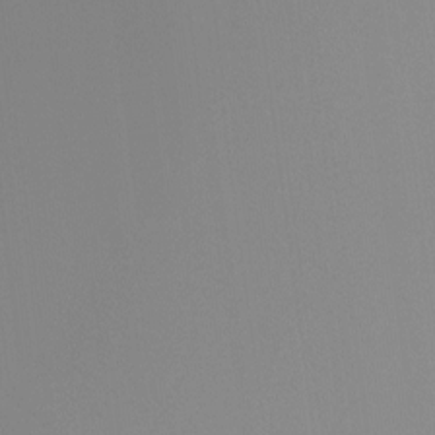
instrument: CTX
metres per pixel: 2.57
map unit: Ht
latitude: -14.5574
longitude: -51.4426
